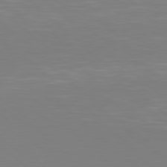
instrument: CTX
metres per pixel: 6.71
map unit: Hpe
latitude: 77.9150
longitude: -172.1199
